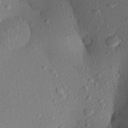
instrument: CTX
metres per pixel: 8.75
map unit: Aa
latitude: 22.6301
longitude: -147.4238
